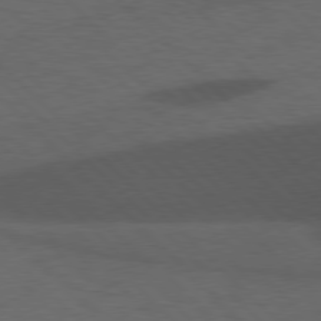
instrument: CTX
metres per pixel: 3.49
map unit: lApd
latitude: 77.3481
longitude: -60.2333
